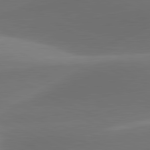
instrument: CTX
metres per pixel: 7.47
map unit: lApd
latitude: 81.3482
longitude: 131.9556
